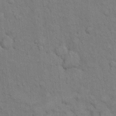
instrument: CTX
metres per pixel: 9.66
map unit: Hto
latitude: 10.2523
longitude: -61.4426
